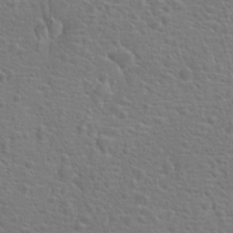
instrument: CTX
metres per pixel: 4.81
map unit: Hto
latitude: 17.8017
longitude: -41.9717
